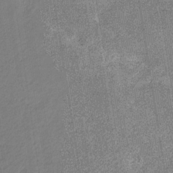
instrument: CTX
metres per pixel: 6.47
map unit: eHb
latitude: -30.6518
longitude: 67.5021
